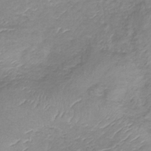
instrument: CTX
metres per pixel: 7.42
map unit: lHb
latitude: -36.3306
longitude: 72.8030
